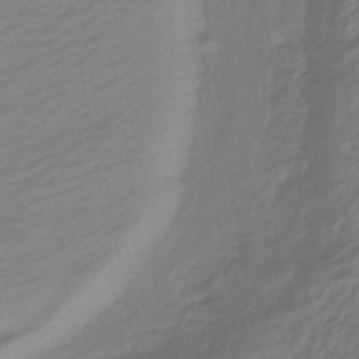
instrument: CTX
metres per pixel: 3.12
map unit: HNhu
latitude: -43.3887
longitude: 97.4077
